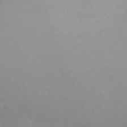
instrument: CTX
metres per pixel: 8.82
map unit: Nhu
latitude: -67.6533
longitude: 38.0661
